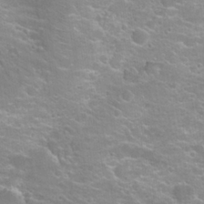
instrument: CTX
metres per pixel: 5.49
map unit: Hto
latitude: 20.6869
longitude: -37.4993
